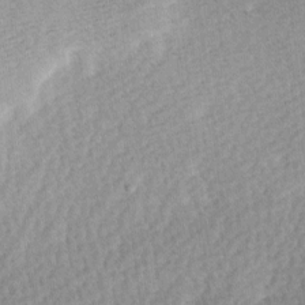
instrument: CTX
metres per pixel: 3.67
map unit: Ave
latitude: 10.8569
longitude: -107.1214
